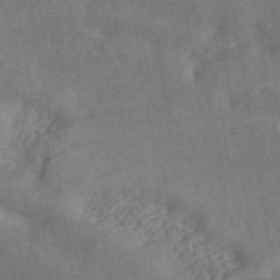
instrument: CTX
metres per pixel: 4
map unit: ANa
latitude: 46.1389
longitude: 28.1417
